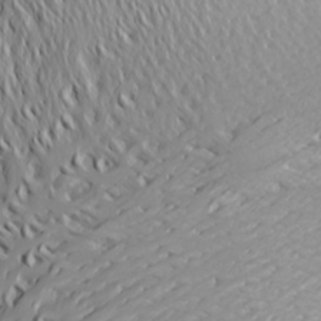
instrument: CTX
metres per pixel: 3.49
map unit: Aa
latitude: 23.0836
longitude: -145.0269
